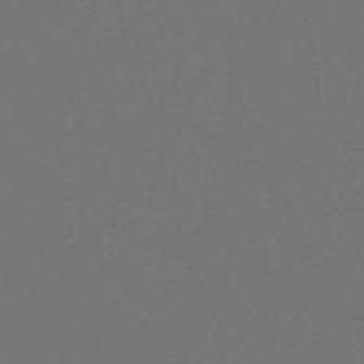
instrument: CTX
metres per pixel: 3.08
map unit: HNb
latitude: -47.3131
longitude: 55.8234
